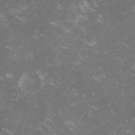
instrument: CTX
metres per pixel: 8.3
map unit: lHvf
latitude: -13.5588
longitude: -99.7449
